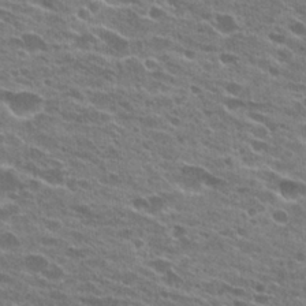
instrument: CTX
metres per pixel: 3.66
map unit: Hto
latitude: 24.4978
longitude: -42.3467
